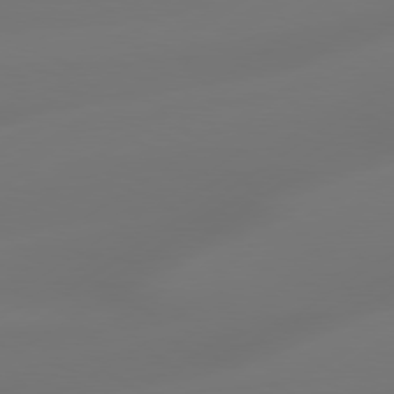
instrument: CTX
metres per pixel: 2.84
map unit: Hpe
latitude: 78.5735
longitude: -128.4223
